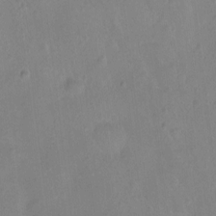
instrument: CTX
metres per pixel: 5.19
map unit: Ht
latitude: -9.2754
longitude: -22.4979
